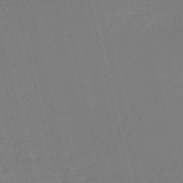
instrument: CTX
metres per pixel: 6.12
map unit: HNb
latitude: -54.2929
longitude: -39.6694
